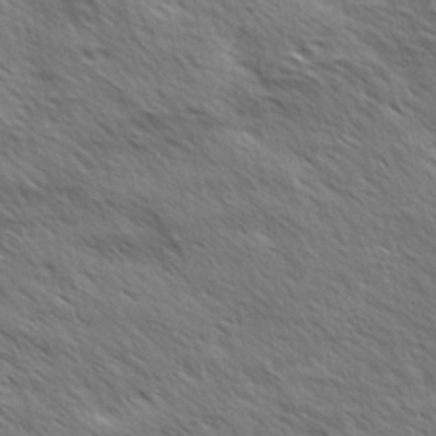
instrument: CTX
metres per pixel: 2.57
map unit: Hve
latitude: 31.4805
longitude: 149.6155
